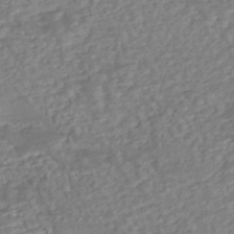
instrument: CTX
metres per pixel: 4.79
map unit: eHh
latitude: -43.5588
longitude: 120.7652
